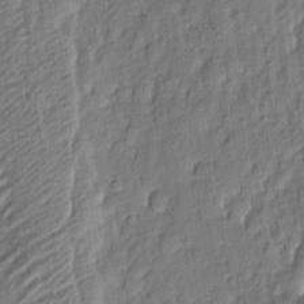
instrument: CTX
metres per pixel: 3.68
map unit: eHh
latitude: 4.3845
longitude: -77.2915
